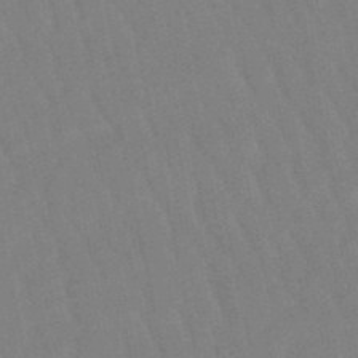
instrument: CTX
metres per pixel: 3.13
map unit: lHb
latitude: -49.7856
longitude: 71.0487
